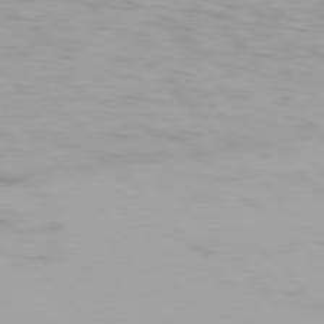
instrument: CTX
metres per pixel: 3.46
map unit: Hpe
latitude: 76.4790
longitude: -133.4238
